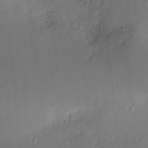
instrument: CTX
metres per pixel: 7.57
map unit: Nve
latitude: -8.9919
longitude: 175.1998
